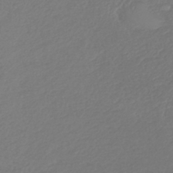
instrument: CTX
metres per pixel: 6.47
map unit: lHb
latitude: -43.1809
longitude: 77.0486
